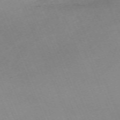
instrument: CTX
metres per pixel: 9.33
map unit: Nhu
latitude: -68.3684
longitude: 38.1795
